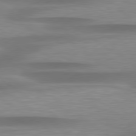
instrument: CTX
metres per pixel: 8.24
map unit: lApd
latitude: 79.3671
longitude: -91.9906
